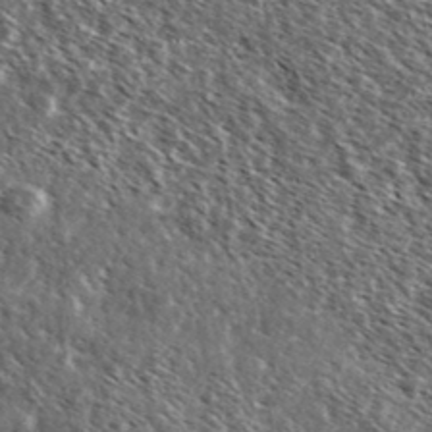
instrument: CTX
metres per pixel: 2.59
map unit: Ave
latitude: 37.3860
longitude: -110.3845
